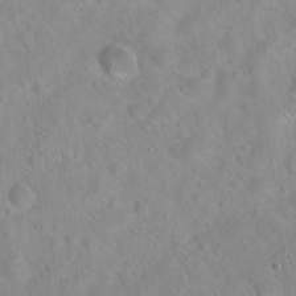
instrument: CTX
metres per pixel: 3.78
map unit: Hto
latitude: 21.1592
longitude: -53.3671
